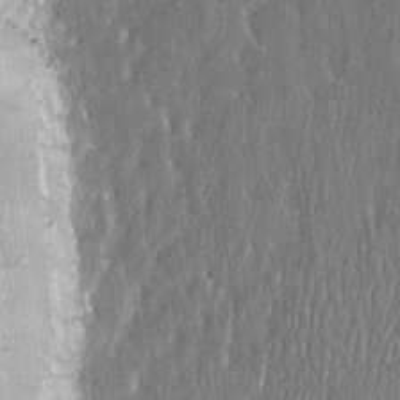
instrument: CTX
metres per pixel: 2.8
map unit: Htu
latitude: -4.6518
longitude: 175.9367
